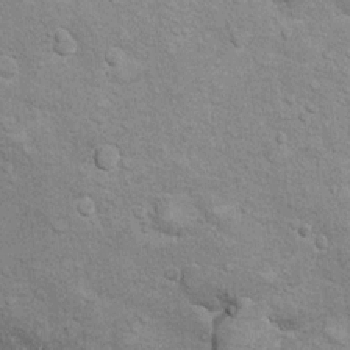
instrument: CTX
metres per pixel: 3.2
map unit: Hto
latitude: 10.4790
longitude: -36.7813
